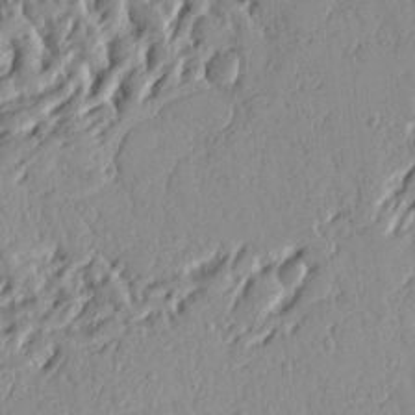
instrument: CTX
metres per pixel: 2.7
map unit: Ht
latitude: 8.8758
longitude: -77.4426
